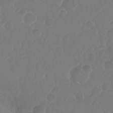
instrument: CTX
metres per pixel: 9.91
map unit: Nhu
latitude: 24.9891
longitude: -62.3468
